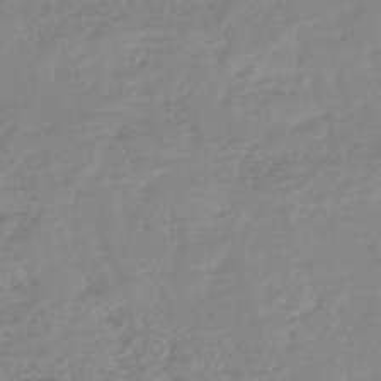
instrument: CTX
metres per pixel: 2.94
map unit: HNb
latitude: -45.8233
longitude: -35.1592
